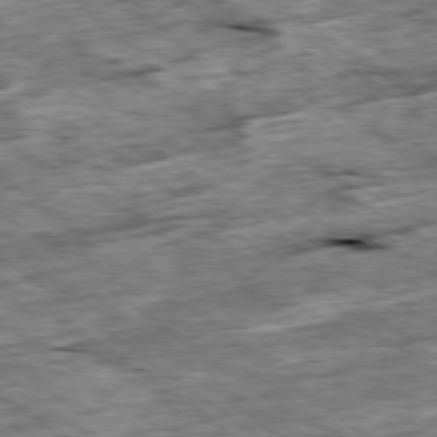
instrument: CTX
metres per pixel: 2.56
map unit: Ap
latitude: -79.4454
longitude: -86.3467
